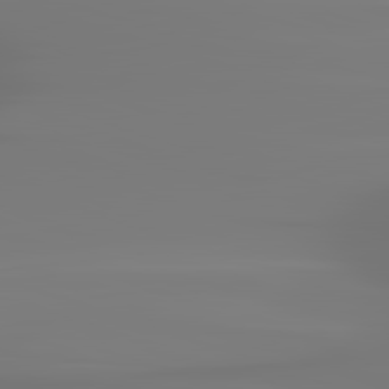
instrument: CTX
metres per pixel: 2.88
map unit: lApd
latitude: 83.0080
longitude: -131.8395
